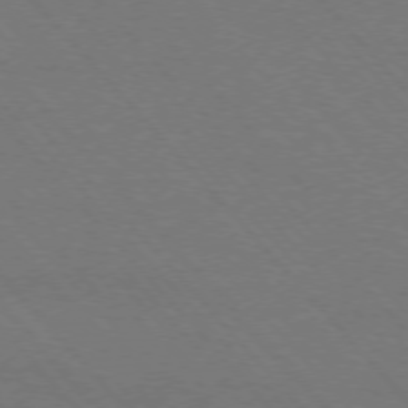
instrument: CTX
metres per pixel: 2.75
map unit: Hpe
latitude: -76.4629
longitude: -12.8758
